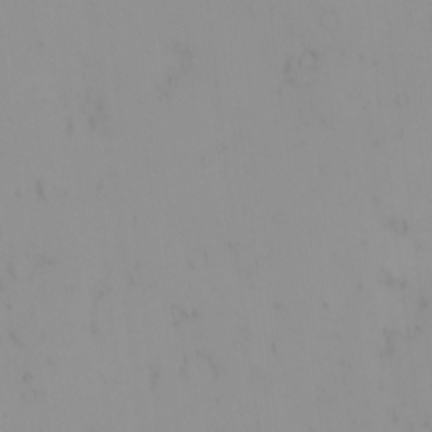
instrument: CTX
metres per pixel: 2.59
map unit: eHh
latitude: -1.4266
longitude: 20.0472
